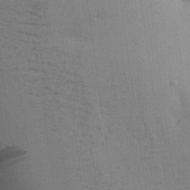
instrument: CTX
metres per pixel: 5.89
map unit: Aa
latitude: 26.7057
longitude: -129.8961
